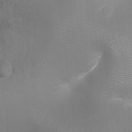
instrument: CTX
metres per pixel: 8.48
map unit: Ht
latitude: -15.8990
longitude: -40.4601
